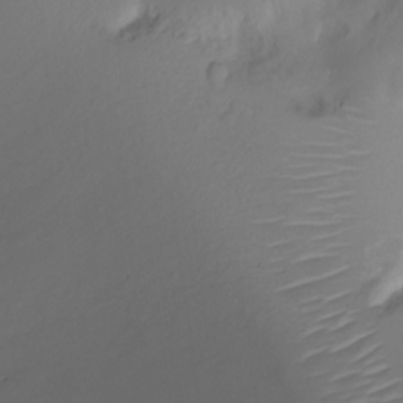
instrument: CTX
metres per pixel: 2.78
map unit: Ht
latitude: -2.2739
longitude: -18.5168
